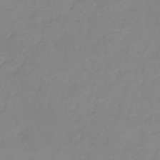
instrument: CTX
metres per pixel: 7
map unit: lHb
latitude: -44.2362
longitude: 69.9556
